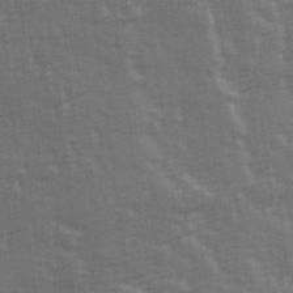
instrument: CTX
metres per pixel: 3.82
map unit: Hve
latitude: 26.5735
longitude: 146.7085
